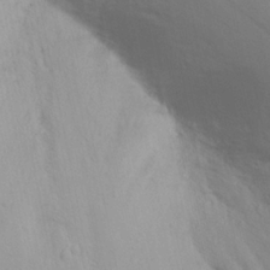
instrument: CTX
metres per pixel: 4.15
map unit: Nhu
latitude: 20.8380
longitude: -73.3671
